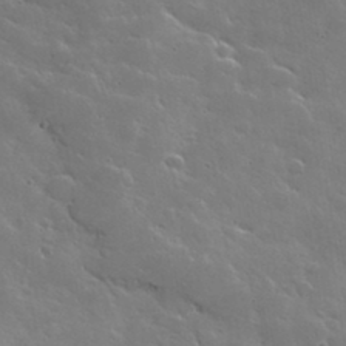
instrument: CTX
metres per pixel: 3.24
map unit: lHvf
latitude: 36.2523
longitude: -91.3104
